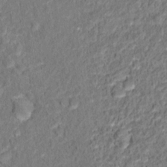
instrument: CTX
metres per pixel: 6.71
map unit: Hto
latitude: 12.9136
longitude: -38.2333
